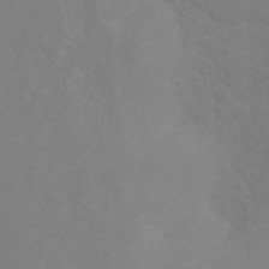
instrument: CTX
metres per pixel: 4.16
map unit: Ht
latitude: -10.4062
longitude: -34.6490
